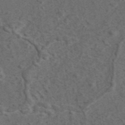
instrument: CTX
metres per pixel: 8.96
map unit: eAb
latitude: 43.7639
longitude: 111.2942
